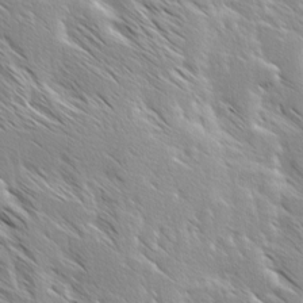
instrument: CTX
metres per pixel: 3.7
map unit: Ave
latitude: 8.4412
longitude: -104.4790
